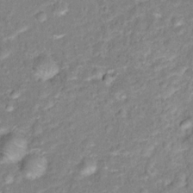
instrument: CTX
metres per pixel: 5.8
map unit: Hto
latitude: 16.4034
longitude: -42.3845
